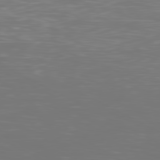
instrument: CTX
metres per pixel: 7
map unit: Ap
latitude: -80.8975
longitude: -59.3671
